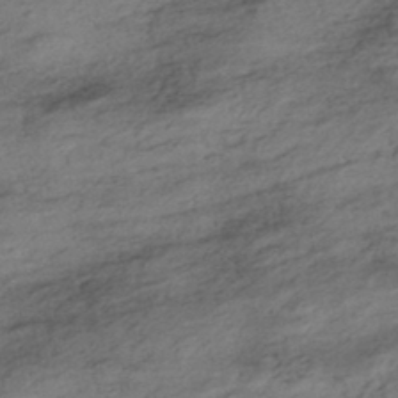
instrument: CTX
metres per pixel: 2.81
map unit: HNhu
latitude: -42.6518
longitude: 104.4818
